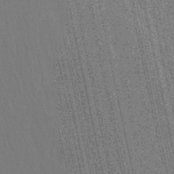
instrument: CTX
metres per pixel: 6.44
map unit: HNb
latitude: -51.8800
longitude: -49.8583
